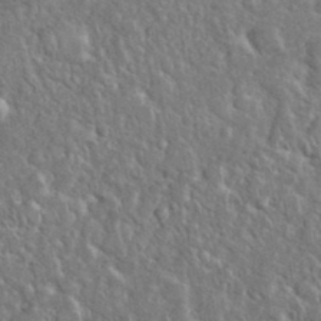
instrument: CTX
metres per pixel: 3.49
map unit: eHh
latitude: 37.0270
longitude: -61.9717
